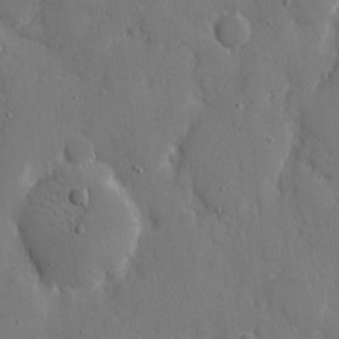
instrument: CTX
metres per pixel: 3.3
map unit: eHh
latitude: 7.6505
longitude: -68.4412
